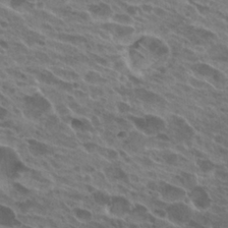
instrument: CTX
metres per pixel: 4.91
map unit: Hto
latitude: 25.0080
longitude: -40.4789
